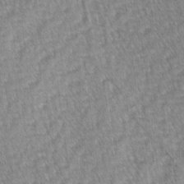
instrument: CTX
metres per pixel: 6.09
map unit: lAvf
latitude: -2.5195
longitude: -113.5371
